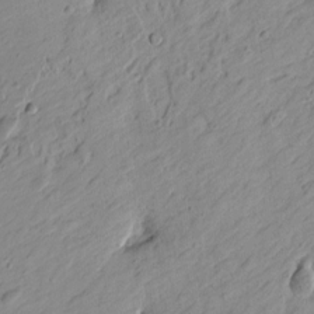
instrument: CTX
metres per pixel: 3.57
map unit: Htu
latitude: -1.1809
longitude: -175.2159
